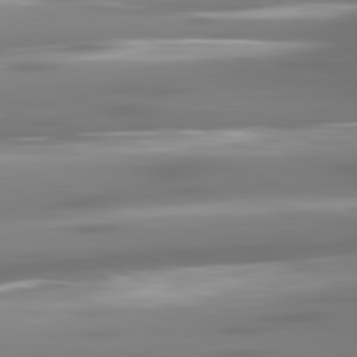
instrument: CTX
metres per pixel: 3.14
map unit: lApd
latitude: 81.1781
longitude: -138.2333
